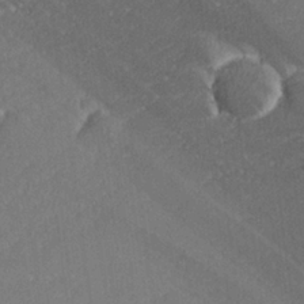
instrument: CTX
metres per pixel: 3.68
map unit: lHvf
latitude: 26.3656
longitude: 140.7274
